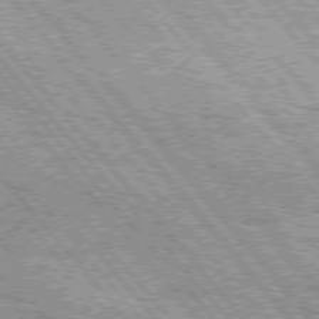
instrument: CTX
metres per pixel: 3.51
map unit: Hpe
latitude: 75.4238
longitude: -157.4615
